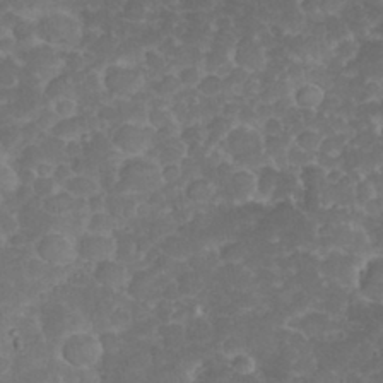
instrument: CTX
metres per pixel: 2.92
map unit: eHh
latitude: 32.2523
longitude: -60.0822
